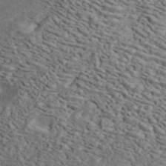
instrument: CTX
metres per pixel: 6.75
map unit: ANa
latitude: 45.0081
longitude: 39.5966
